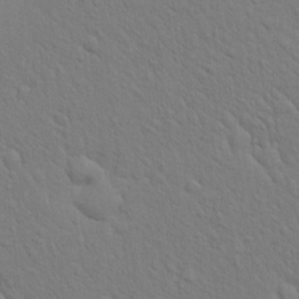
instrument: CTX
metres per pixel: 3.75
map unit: eHh
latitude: 18.4412
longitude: -62.8758
